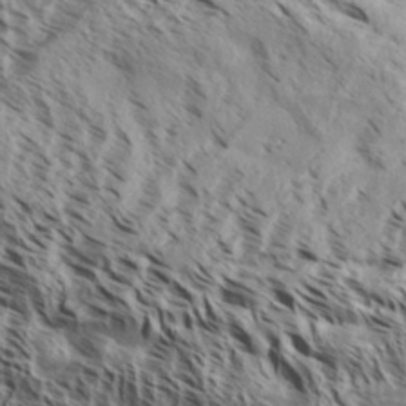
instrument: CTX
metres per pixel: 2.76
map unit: Aa
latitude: 32.2334
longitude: -138.0822
